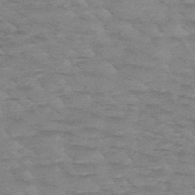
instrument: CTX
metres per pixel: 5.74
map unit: HNb
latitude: -48.0661
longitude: -48.8380
